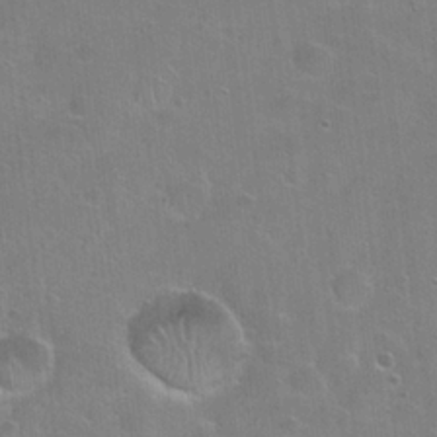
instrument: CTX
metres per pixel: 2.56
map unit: Hto
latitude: 22.6301
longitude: -52.2712
